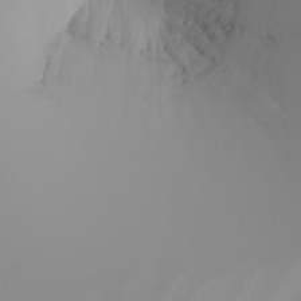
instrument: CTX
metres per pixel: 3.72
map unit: Nhu
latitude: -5.5210
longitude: -93.0647
